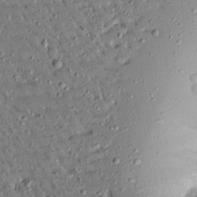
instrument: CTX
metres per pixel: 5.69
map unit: Ave
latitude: 14.8947
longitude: -140.2333
